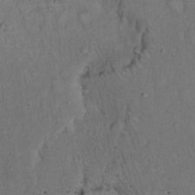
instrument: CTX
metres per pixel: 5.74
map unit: Hto
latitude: 14.7625
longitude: -61.7449
